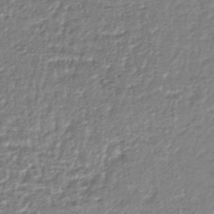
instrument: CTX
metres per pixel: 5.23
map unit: HNhu
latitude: -44.1795
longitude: 104.8786
